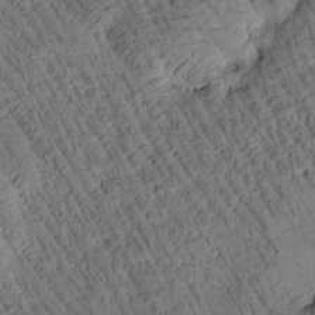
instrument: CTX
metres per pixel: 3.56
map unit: Htu
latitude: 3.1592
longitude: 179.1809
